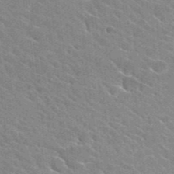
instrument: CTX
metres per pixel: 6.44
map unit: Hto
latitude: 25.5749
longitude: -36.8380
